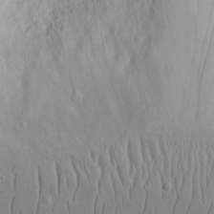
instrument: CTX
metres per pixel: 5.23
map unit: eHh
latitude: 17.6316
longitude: -71.3670
